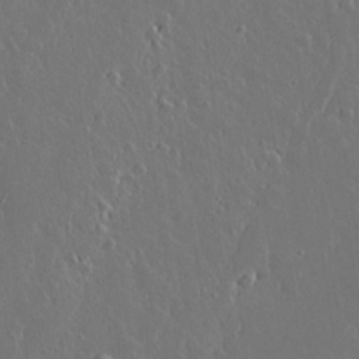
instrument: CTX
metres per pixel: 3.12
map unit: lAvf
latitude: 15.4427
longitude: -129.1592
